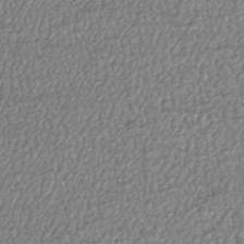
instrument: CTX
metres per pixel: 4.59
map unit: HNhu
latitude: -46.4062
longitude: 106.0850
